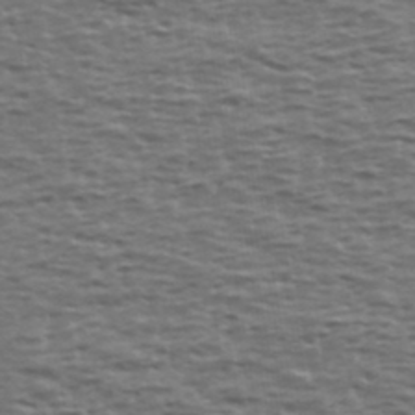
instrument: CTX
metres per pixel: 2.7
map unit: Ave
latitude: 39.3482
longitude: -113.0458
